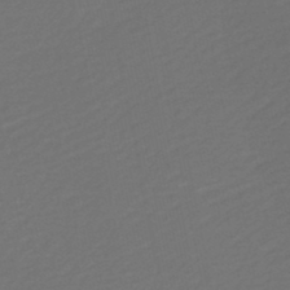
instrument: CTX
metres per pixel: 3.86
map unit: HNb
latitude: -47.8800
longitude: 57.0297
